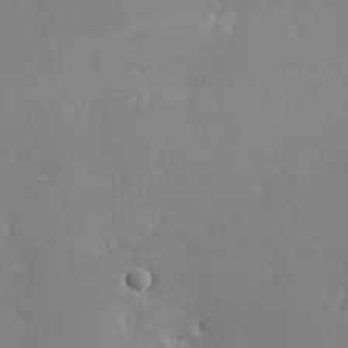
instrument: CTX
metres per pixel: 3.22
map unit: lHvf
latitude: -12.8786
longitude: -101.1214
